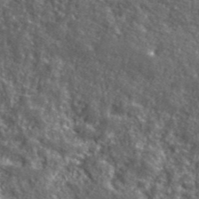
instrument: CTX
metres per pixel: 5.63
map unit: lHvf
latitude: 40.7246
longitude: -89.7072
